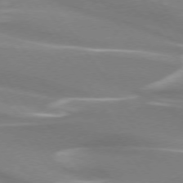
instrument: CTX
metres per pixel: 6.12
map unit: lApd
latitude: 73.9906
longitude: -62.2901
